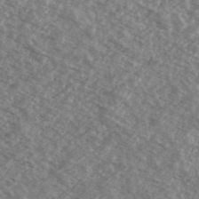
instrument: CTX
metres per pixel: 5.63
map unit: Ave
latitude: 39.1214
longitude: -110.2712
